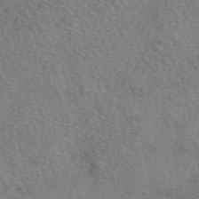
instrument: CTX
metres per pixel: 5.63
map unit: eAb
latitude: 49.9717
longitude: 112.8030
